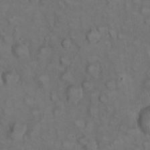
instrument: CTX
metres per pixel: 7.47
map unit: eHh
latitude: 22.7435
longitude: -60.5357
